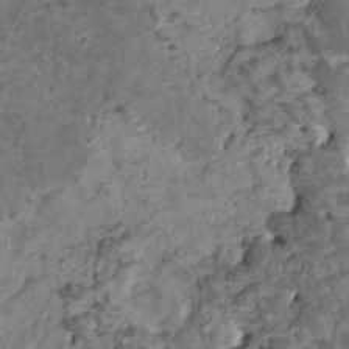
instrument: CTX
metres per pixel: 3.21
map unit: HNhu
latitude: 0.1388
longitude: 3.1431
